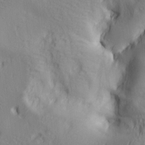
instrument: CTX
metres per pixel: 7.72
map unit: lAa
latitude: 5.5560
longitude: -114.3845
